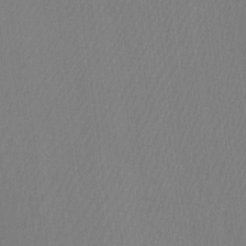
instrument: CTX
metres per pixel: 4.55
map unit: Htu
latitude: -7.4643
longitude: -68.2711
